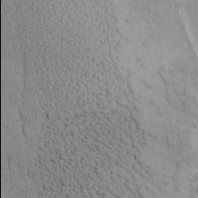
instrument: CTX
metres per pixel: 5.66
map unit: Ave
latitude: -9.2565
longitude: -121.9906
